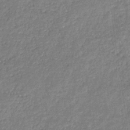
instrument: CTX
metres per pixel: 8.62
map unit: eHb
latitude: -32.0850
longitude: 74.3118
